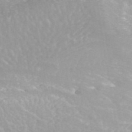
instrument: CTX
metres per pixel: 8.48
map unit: ANa
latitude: 43.8772
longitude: 23.7667
